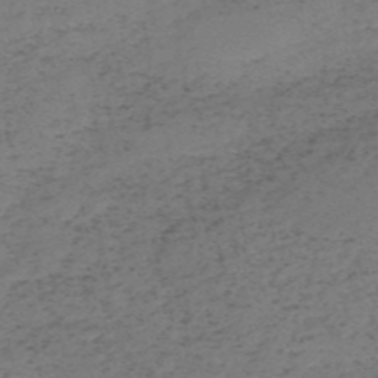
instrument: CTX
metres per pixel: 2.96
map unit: HNb
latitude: -55.7100
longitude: -43.6694
